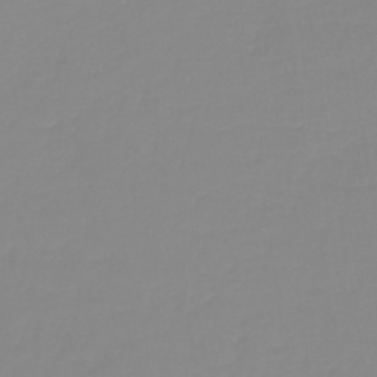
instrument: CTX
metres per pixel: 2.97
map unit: lHb
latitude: -40.6707
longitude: 60.0850
